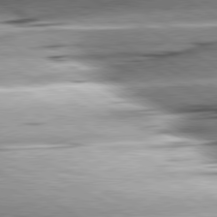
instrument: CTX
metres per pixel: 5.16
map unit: lApd
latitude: 80.1767
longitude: -157.2725
